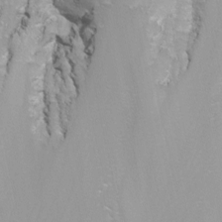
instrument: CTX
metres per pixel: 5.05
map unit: Nhu
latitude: -7.1431
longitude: -78.2523
